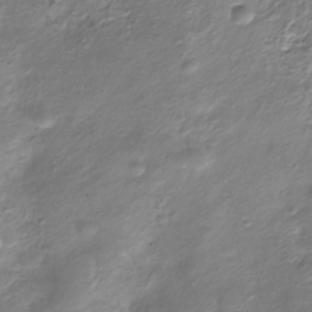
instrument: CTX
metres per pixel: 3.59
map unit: HNhu
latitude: -21.8989
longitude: 84.6896
